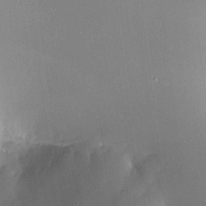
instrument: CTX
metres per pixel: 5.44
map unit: HNhu
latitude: 8.4223
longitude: 8.8219
